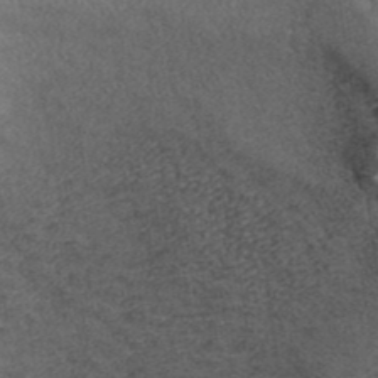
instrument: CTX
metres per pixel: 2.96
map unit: ANa
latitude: 39.2159
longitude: 28.9542
